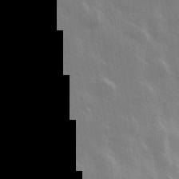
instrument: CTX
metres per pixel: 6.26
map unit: Hve
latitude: 28.3089
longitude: 147.9556
